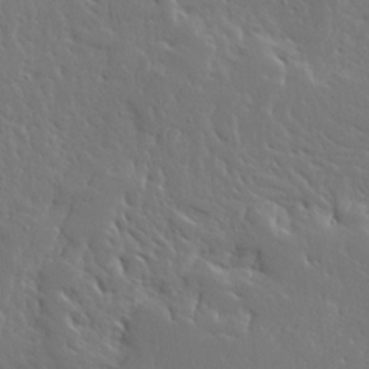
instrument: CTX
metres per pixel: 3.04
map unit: Ave
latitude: 13.7450
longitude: -137.6127
